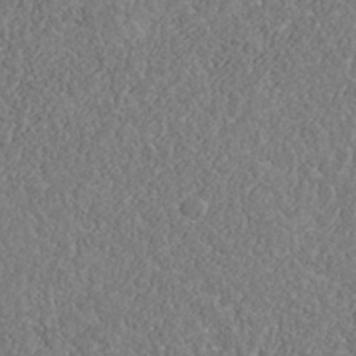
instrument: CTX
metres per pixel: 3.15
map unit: Nhu
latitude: -40.1228
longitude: -84.3467
